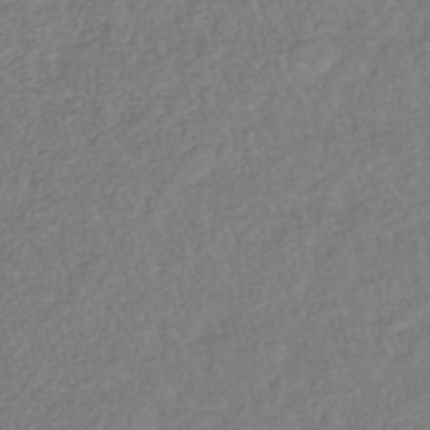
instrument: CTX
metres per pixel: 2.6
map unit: lHb
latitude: -37.4265
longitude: 69.6532
